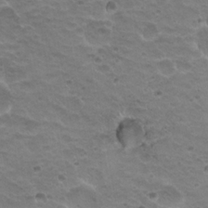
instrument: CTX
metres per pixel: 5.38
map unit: Hto
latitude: 20.2145
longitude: -32.4034
